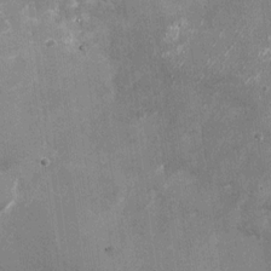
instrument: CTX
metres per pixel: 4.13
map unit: Nhu
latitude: -28.3684
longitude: -75.1970
